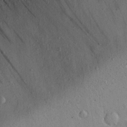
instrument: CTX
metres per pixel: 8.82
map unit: eHh
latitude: 24.3845
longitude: -71.6316
